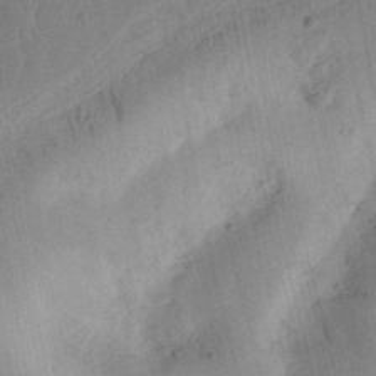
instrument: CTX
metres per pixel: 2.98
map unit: Ht
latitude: 11.5371
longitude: -74.5357
